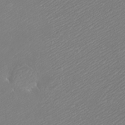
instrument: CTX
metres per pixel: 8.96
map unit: eHh
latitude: -9.1809
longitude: -69.8961
